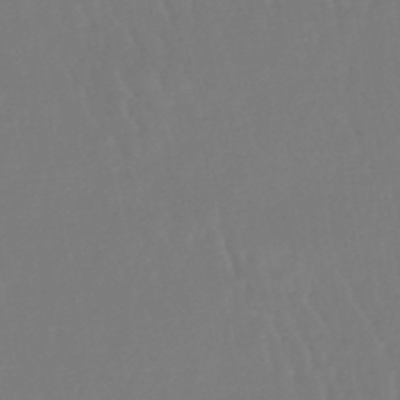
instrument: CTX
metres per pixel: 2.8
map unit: eHb
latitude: -46.9730
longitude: 79.0864
